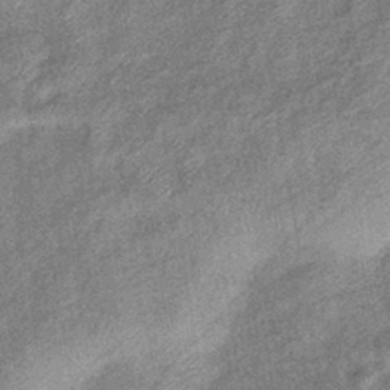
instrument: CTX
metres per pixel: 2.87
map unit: eHb
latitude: -39.1998
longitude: 79.3131
